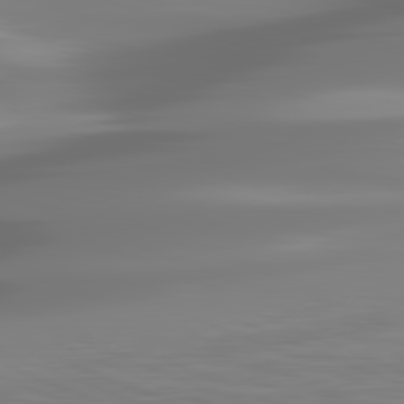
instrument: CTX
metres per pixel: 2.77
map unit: lApd
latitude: 81.9150
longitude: -169.0459
